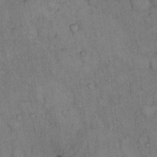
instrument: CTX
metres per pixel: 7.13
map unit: Hto
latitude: 11.7450
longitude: -61.0458
